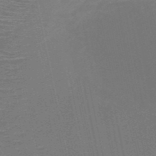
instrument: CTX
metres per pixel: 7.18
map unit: HNb
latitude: -51.2187
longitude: -42.1956
